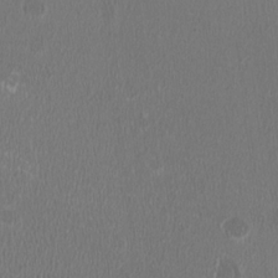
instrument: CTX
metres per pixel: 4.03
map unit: HNhu
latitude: -3.0864
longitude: -1.1592
